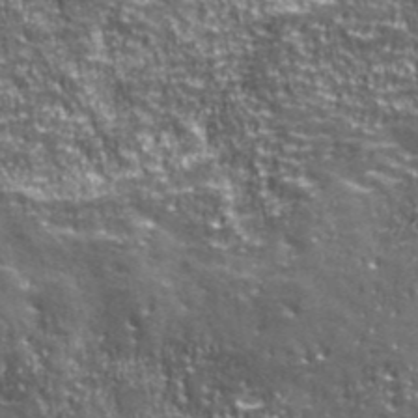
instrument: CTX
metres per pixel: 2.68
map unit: eHh
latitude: 43.0836
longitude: -91.9717
